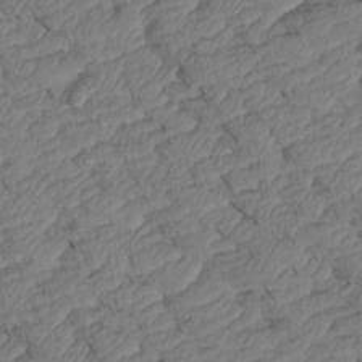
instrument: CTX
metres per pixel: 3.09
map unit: Htu
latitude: 0.4979
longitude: 149.8045
